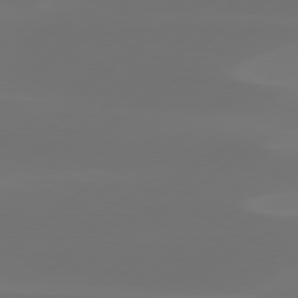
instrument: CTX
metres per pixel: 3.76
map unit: Hpe
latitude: 78.0633
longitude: -128.8569
